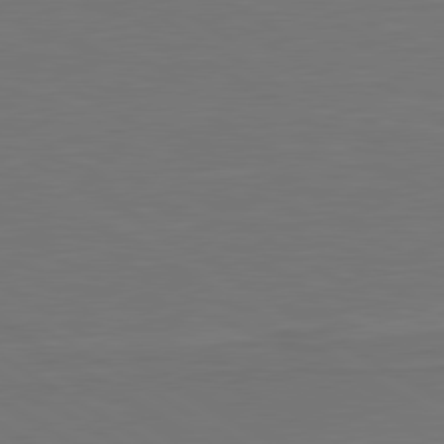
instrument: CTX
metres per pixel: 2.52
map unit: lApd
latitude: 79.9528
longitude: 161.9745
